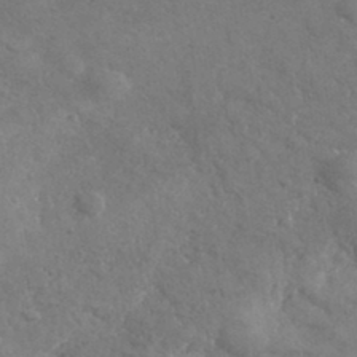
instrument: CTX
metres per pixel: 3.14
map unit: lHvf
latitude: 36.3656
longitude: -90.4979
